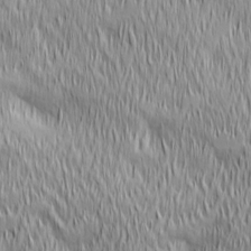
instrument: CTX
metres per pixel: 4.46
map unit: Ave
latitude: 2.8191
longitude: -114.0822
